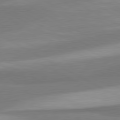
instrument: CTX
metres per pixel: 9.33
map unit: lApd
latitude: 80.4223
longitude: 176.1039
